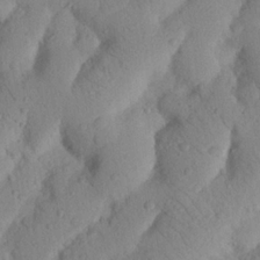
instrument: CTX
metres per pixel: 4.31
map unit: Nhu
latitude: 20.8758
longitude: -74.2712
